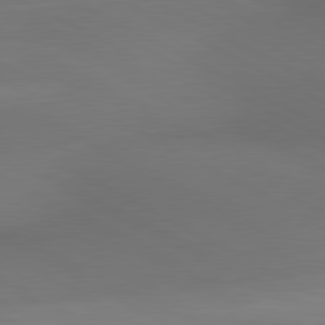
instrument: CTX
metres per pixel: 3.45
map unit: lApd
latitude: 80.7435
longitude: 140.0094
